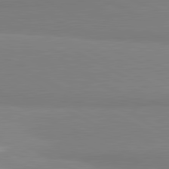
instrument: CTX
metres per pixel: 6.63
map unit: lApd
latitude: 81.5938
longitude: 159.1620
